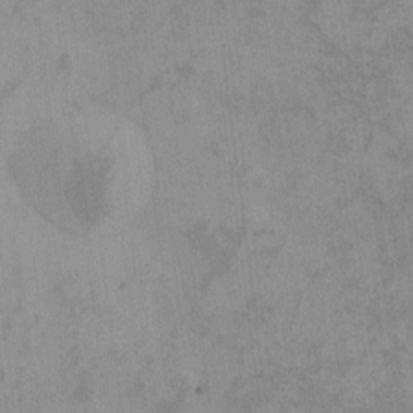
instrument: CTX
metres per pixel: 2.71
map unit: eHh
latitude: -8.2361
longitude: -68.2144
